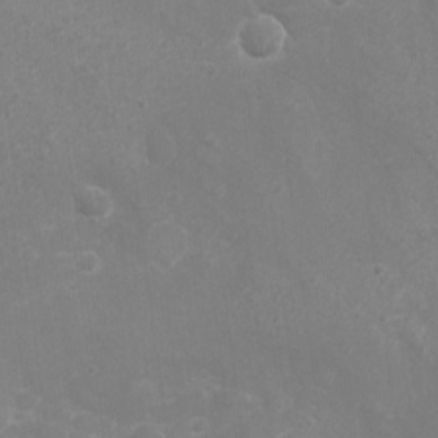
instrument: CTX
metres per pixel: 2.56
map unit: eHh
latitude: -4.3684
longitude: -74.4979
